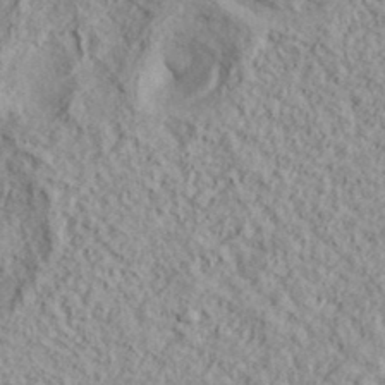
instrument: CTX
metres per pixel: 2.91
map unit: lHvf
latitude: 38.7246
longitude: -89.7639
